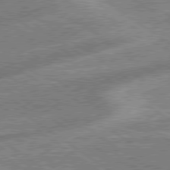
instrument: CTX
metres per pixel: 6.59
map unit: lApd
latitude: 79.1026
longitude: -171.9528
